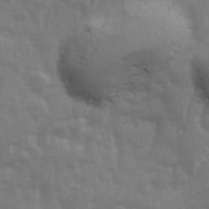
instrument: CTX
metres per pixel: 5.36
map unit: Ave
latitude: 13.1403
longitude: -103.5560
